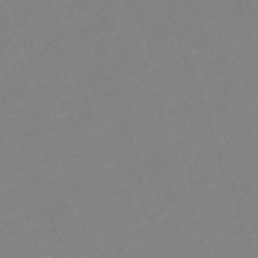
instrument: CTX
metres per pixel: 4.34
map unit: eHh
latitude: -64.2929
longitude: 50.6896
